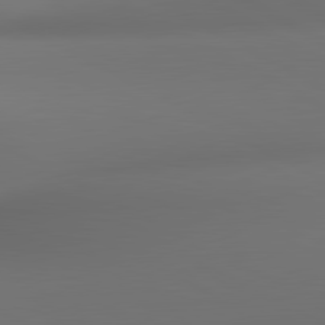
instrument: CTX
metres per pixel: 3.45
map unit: lApd
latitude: 81.1025
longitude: 136.5951
